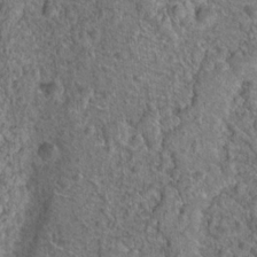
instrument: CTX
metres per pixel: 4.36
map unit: Hto
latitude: 18.7246
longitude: -42.8002
